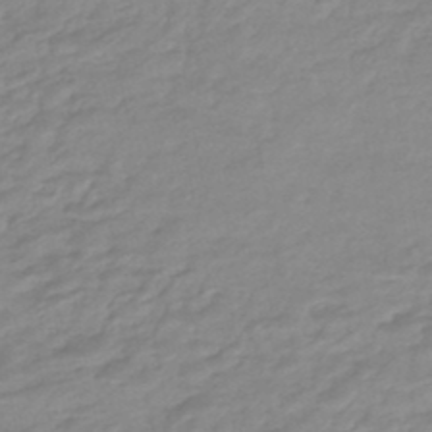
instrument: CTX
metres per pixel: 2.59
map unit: eHb
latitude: -46.9164
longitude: 88.9919
